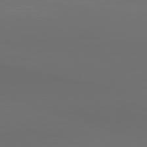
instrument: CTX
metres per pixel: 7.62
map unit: Hpe
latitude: 76.8002
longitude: -135.2915
